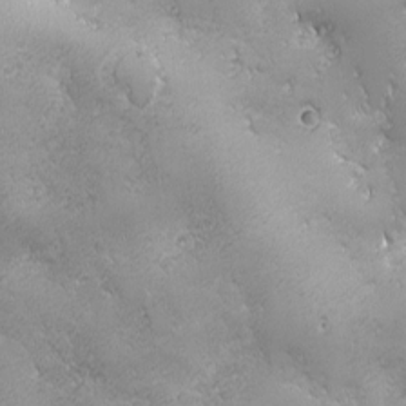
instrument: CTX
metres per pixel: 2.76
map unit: Ave
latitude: -7.5588
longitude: -121.3671
